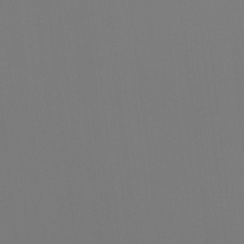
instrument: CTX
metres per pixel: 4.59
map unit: Hto
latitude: -8.0850
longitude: -50.6112
